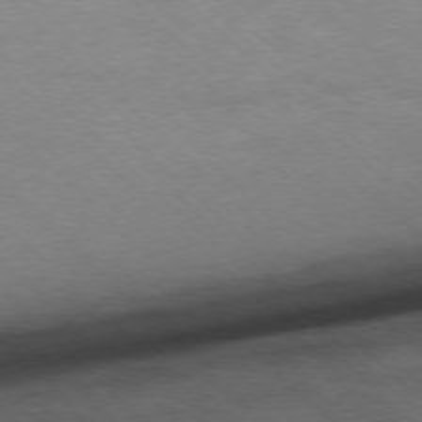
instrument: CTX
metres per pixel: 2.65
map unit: Ap
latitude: -77.2187
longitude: -93.8772
